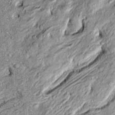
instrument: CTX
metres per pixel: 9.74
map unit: Htu
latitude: -4.9352
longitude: 157.2187
